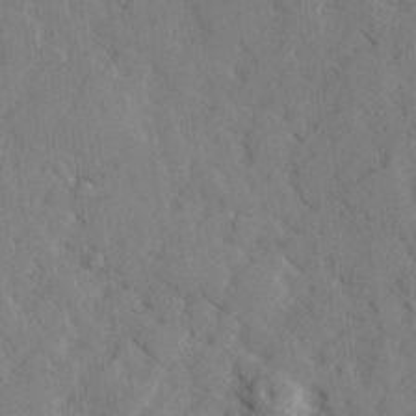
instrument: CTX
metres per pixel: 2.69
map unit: lHvf
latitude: 25.4615
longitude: 142.8596
